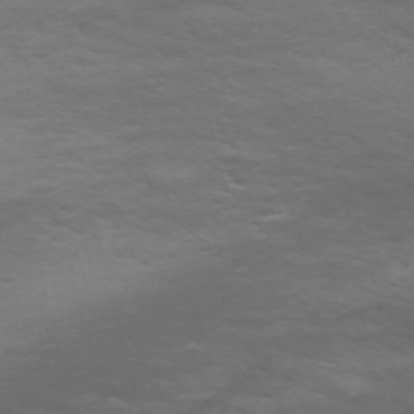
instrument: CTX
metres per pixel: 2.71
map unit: Nve
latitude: -59.2564
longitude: 56.0850
